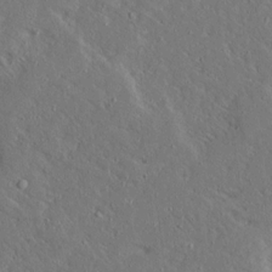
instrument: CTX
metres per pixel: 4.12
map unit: Ave
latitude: 14.3657
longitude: -139.6883
